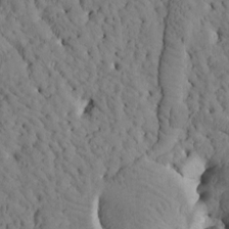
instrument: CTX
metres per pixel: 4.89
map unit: Htu
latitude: -3.3509
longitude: 174.0283
